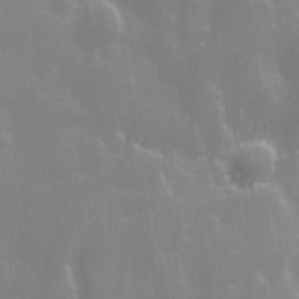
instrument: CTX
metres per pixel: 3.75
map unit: Ave
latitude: 13.2348
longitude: -104.4412
